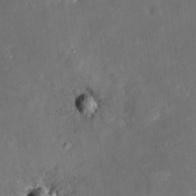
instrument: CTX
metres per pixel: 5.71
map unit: eHh
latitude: 4.5735
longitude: -70.1956
